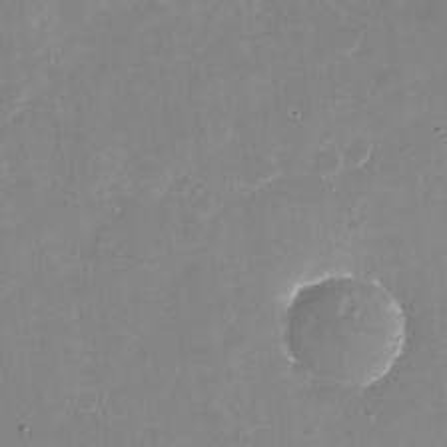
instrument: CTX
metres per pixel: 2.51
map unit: Nhu
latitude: -28.5574
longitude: -68.8569
